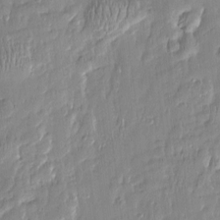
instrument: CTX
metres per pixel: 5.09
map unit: Htu
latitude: -5.8800
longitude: 174.3117
